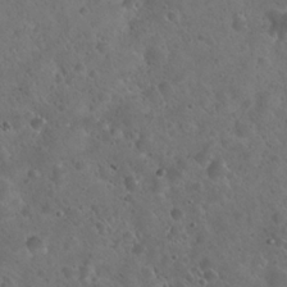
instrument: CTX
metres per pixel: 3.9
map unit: Hto
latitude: 22.4223
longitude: -54.9514
